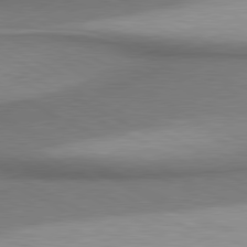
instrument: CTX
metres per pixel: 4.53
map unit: lApd
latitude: 80.6490
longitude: 162.4818
